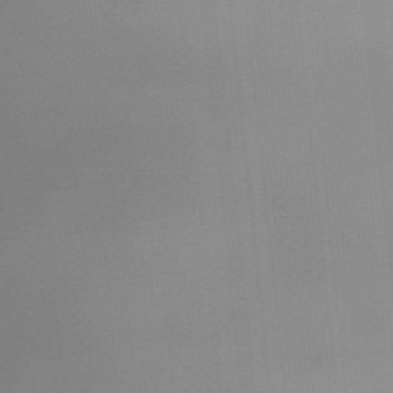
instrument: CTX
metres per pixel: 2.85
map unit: eHb
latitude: -35.0108
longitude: 79.8233
